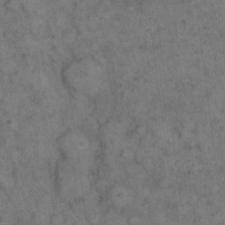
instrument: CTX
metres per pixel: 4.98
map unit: eHh
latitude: 15.8584
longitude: -65.0269
